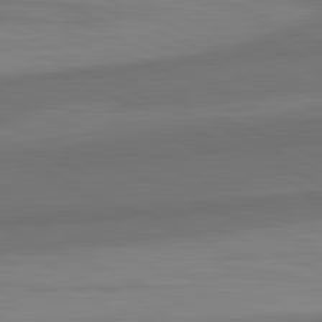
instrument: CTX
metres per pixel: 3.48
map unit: lApd
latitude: 82.2144
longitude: 156.9919
